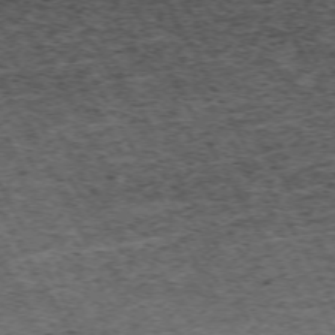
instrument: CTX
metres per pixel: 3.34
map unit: Hpe
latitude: -72.0472
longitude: 7.4454
